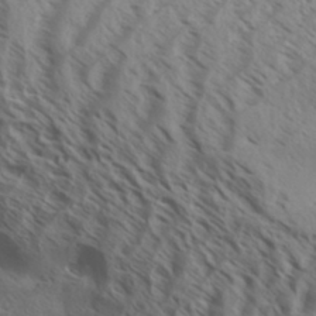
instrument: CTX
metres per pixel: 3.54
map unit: Aa
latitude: 33.1214
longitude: -138.8758
